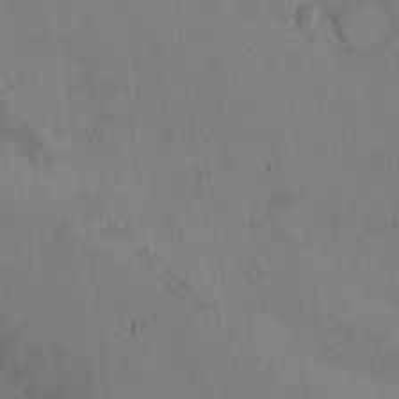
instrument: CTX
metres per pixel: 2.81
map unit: eHh
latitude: -9.5399
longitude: -67.7449
